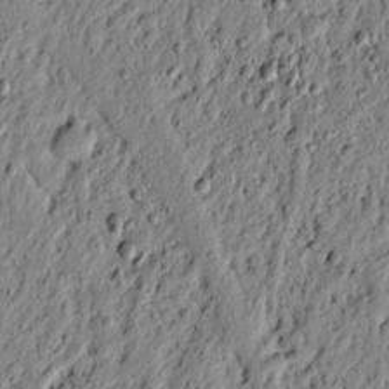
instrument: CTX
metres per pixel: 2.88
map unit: lAvf
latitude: 5.3859
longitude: 164.8975
